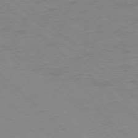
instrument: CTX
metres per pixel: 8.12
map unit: Ap
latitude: -77.0675
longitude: -77.7260
